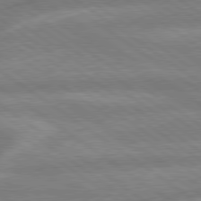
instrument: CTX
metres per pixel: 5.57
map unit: lApd
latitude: 79.4994
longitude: -164.3467
